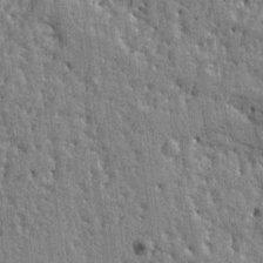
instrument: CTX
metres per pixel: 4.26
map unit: Ht
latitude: 10.8002
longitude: -77.4804
